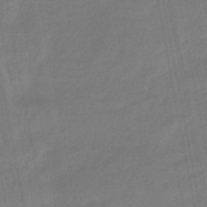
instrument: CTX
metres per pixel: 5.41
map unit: eHb
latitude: -46.5007
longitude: 87.6533
